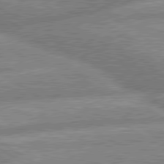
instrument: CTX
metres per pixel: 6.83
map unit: lApd
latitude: 80.2900
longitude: -164.6490
